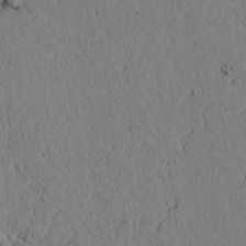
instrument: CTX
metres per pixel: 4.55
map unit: lAvf
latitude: 5.4993
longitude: 165.8234
